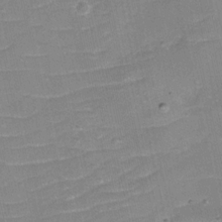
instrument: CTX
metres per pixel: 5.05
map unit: eHh
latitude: -3.9178
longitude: -76.4412
